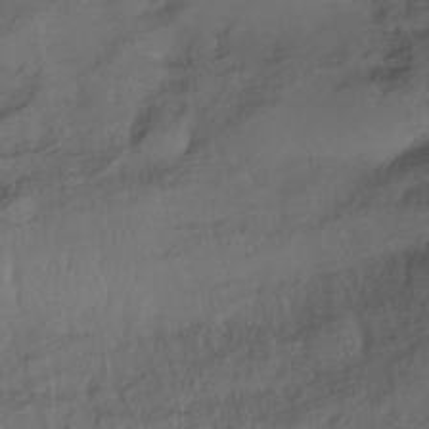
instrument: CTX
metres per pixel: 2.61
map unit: Ht
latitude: -15.0676
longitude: -44.7624
